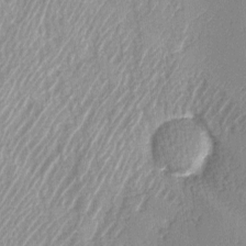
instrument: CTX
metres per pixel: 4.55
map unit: Ave
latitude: -6.3873
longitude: -119.9150
